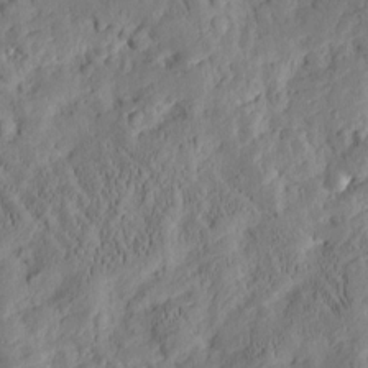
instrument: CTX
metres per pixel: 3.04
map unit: Htu
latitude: -3.1809
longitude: 174.5762
